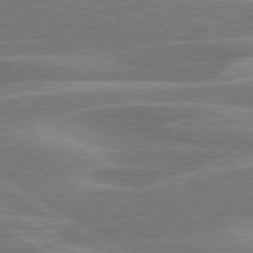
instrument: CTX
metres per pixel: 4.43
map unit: lApd
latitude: 79.5371
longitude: -123.3671
